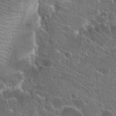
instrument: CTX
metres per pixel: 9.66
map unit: Hto
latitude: 24.7246
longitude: -39.4426
